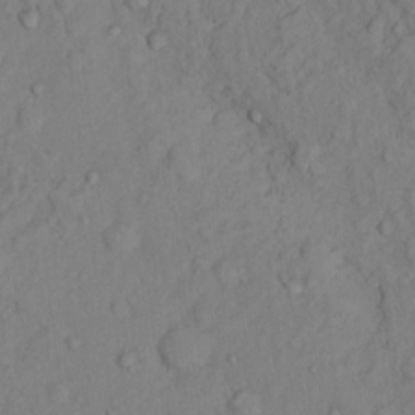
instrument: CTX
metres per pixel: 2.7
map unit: Nhu
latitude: 13.3671
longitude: -29.4426
